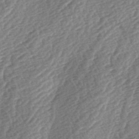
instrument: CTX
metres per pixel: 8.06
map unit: lAa
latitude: -2.9352
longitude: -127.3671
